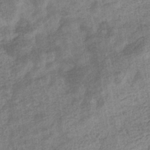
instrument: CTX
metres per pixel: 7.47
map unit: eHb
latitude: -35.2754
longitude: 78.0661
